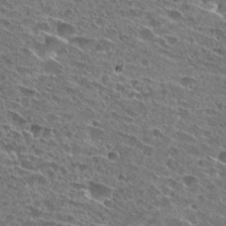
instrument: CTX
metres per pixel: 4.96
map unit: Hto
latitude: 27.0836
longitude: -43.6883
